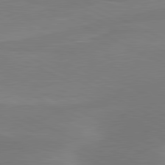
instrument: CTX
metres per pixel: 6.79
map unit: lApd
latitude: 81.0836
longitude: 128.7463
